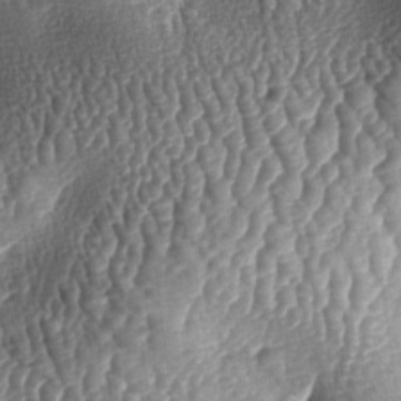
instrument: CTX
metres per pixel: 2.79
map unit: lAa
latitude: -5.8233
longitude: -127.7828
